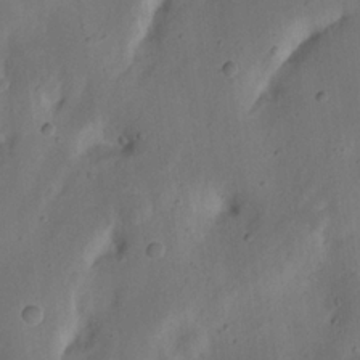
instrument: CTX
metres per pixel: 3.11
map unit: Nhu
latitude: 19.1970
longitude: -74.3278
